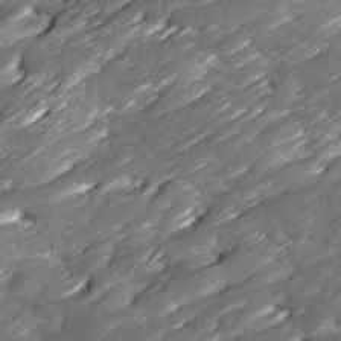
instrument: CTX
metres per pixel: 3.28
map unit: Ave
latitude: 16.8947
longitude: -136.2712
